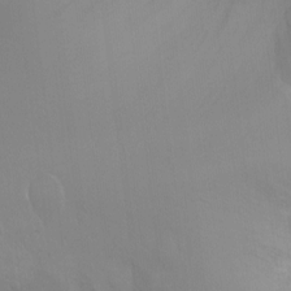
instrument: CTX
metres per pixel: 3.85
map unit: Ht
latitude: -2.4251
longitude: -24.4978
